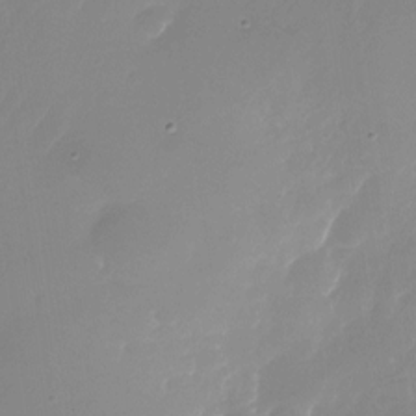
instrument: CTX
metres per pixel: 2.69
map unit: Nhu
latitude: -24.7463
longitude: -71.1781
